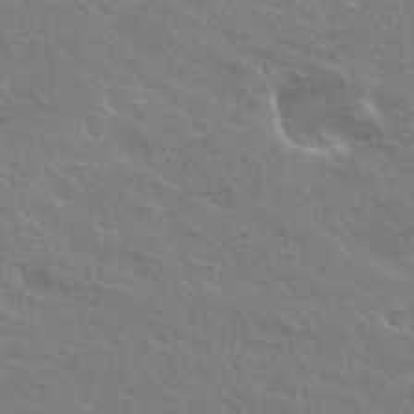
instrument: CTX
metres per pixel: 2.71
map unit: Hto
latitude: 25.4615
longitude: -38.5168
